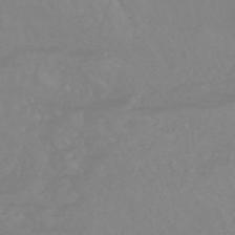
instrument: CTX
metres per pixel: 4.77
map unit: eHb
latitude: -44.1795
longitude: 81.4455
